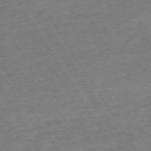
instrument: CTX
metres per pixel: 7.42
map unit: Hpe
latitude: -72.8408
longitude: 9.9367
